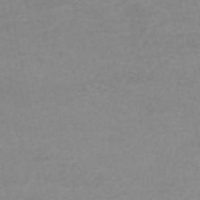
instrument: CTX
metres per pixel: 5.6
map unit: HNb
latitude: -54.3873
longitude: -33.8394
